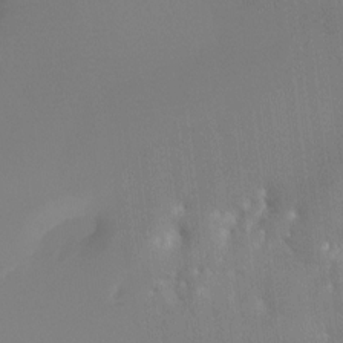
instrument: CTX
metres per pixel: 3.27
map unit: Htu
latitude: -13.6155
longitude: -49.3482
